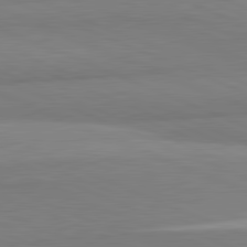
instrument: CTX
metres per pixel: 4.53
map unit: lApd
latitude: 81.9339
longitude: 160.7274
